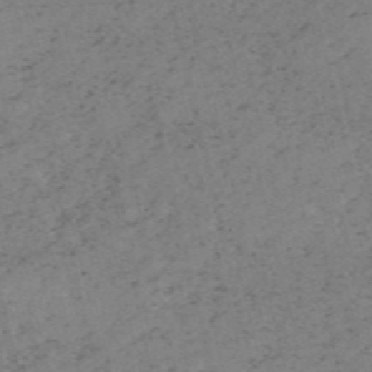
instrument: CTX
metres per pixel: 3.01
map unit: HNb
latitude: -55.1809
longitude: -47.9150
